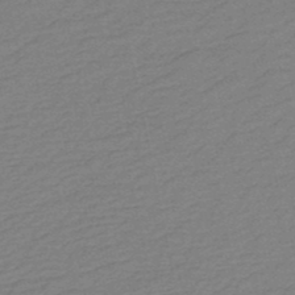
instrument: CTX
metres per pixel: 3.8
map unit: HNb
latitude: -48.2740
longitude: 60.1039
